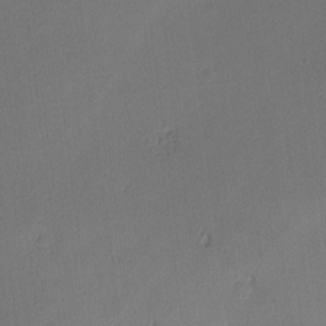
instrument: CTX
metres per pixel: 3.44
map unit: lAa
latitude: -10.7085
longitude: -125.3292
